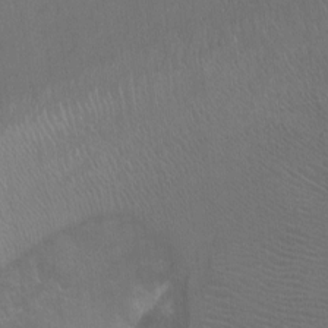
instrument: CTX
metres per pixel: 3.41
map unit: Ht
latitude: -10.2173
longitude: -38.3845
